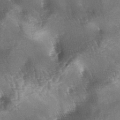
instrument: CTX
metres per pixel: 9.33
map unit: lAa
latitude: -4.6140
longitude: -127.7828
